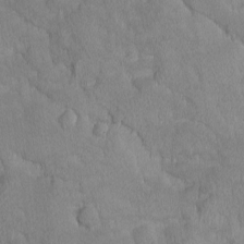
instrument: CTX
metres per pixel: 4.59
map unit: Ave
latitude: -10.8786
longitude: -118.0444
